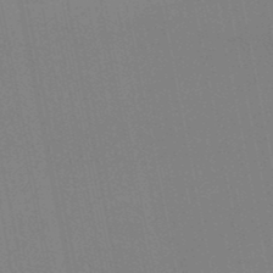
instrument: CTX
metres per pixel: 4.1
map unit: lHb
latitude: -48.9164
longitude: 67.1998
